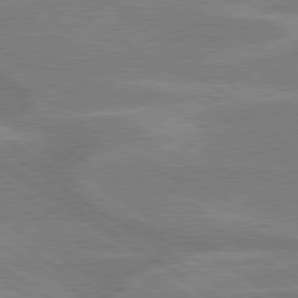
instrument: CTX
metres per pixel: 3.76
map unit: lApd
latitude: 79.3293
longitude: -122.9325
